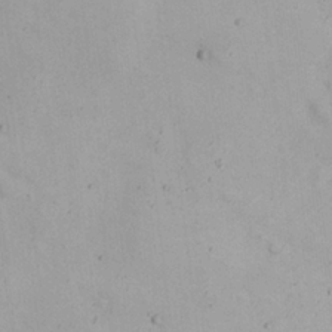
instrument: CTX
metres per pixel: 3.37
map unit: Nhu
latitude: 20.8947
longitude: -72.4034
